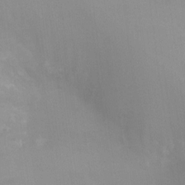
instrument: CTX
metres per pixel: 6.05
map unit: Ht
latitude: -8.9353
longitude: -24.9891
